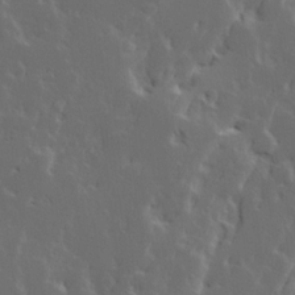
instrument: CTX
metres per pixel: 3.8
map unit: Ave
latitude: 15.2537
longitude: -137.8206
